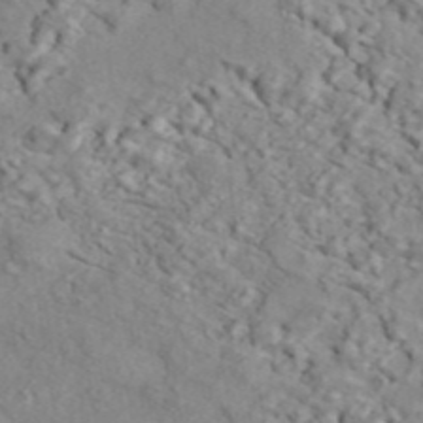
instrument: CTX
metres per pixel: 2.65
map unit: ANa
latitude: 44.4790
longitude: 21.6721
